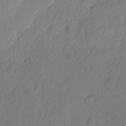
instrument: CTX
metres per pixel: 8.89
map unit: eHh
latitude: 5.8394
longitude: -75.9150
